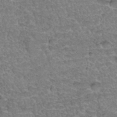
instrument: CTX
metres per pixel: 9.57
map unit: Hto
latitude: 35.4237
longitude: -46.8947
